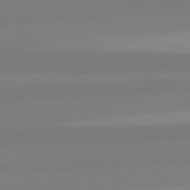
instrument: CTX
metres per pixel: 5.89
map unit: lApd
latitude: 82.5545
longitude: 174.7274
